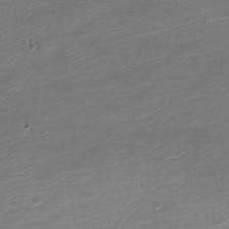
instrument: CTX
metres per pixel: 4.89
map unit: Nve
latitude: -21.3131
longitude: 105.6155
